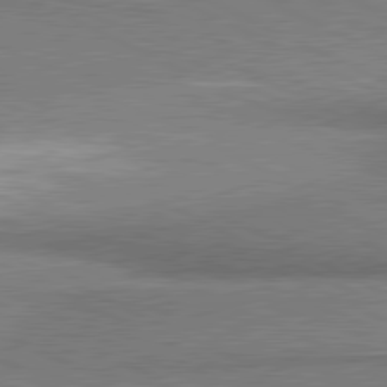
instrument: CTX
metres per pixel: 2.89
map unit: lApd
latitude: 80.8947
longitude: 164.1795
